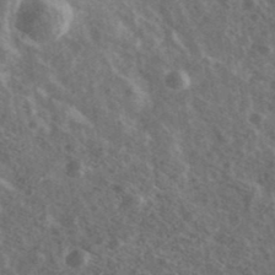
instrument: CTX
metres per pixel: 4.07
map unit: Ave
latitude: 40.6301
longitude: -110.2901
